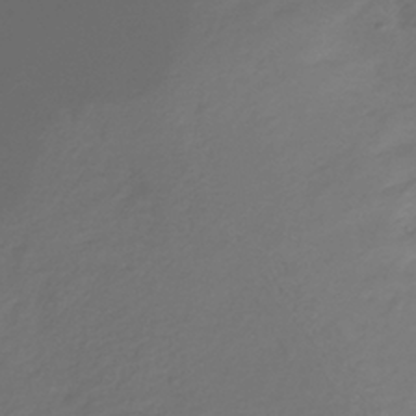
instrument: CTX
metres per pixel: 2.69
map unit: eHb
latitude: -34.3306
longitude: 80.4629
